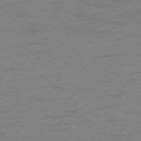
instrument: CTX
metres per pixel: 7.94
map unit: Ap
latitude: -76.8786
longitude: -76.9891
